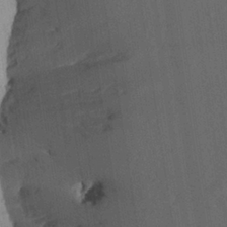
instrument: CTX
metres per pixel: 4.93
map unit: Aa
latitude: 26.4034
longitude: -145.9528
